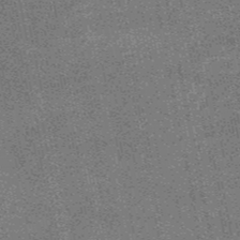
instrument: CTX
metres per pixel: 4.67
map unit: HNb
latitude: -52.4440
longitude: -42.5735
